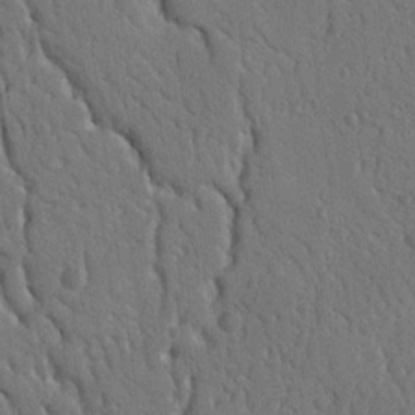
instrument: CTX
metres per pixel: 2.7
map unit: Nhu
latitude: 14.3846
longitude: -79.0459
